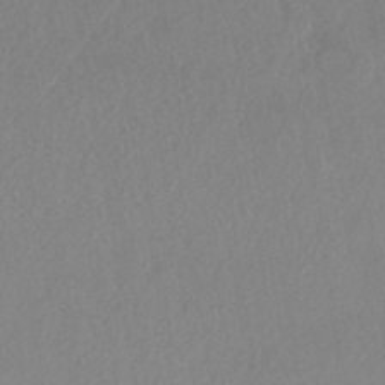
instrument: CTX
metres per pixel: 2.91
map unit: HNhu
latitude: -43.8989
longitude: 94.8786
